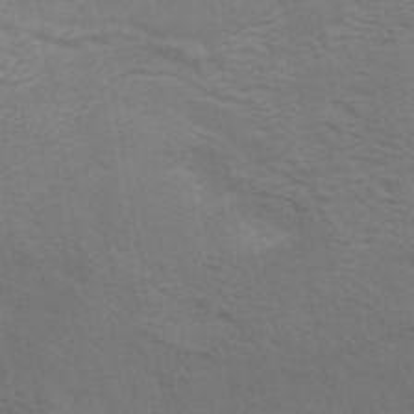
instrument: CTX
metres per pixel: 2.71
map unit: ANa
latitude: 42.9703
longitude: 14.0472
